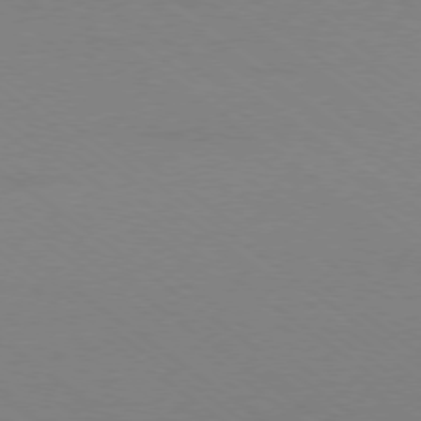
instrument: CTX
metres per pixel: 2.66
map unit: Ap
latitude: -78.6707
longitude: -95.0081
